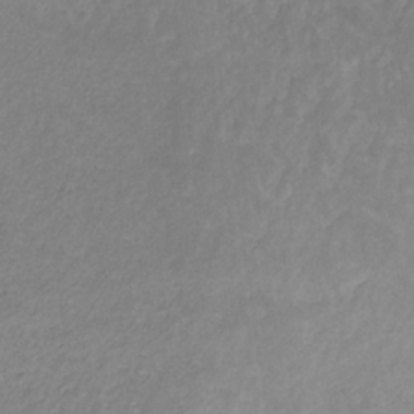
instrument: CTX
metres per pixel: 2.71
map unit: eHb
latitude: -31.7855
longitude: 68.6518
